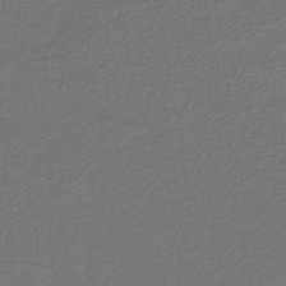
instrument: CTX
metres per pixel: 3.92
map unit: lHb
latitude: -42.4440
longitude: 61.9556
